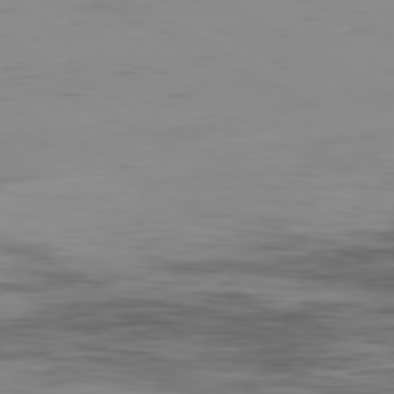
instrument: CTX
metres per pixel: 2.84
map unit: Hpe
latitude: -80.4251
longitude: 18.4629
